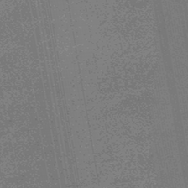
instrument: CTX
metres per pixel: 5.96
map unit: eHb
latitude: -45.0298
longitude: 87.1809
